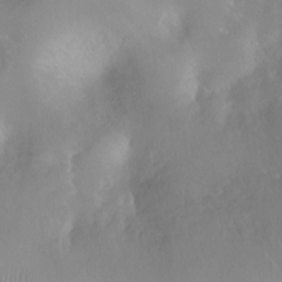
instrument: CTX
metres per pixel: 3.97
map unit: Ht
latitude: -10.7463
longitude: -44.5923
